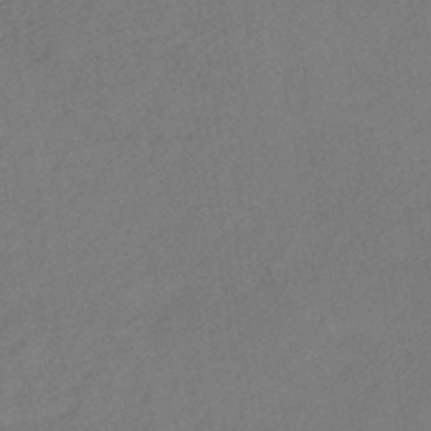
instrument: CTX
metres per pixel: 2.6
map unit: lHb
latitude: -38.1228
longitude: 69.2564
